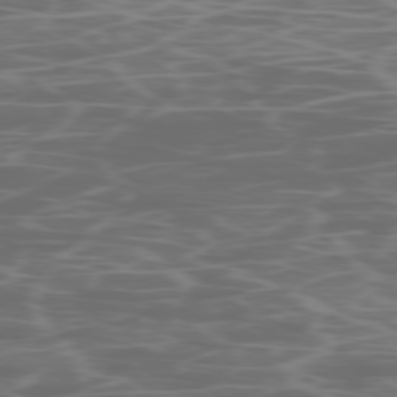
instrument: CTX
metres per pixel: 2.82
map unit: Ap
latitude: -78.8219
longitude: -75.0836
